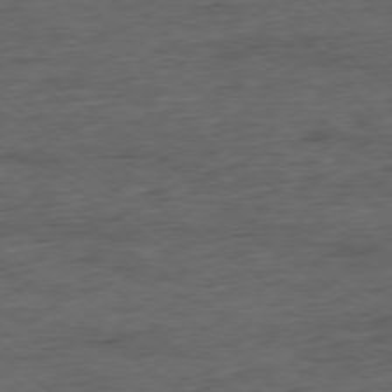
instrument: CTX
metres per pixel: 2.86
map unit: Ap
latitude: -78.5762
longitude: -91.7261
